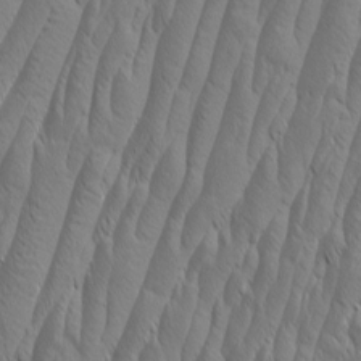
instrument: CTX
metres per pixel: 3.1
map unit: Aa
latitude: 7.5938
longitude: -130.0633
